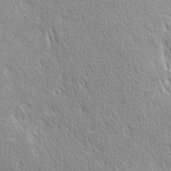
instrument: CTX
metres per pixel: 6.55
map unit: Ave
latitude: 21.9339
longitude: -135.8961
